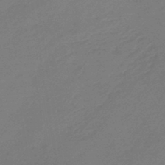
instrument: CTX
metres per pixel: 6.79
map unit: eHb
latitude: -45.5210
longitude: 86.6519
